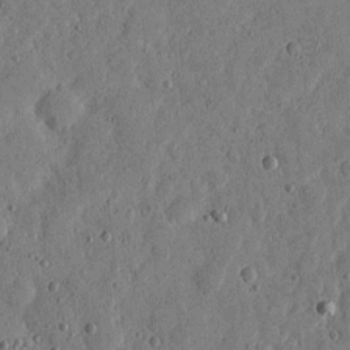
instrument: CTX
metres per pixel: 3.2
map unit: eHh
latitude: 5.9528
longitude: -71.8961
